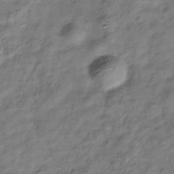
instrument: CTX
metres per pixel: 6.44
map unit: Hve
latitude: -32.9731
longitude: 89.3132
